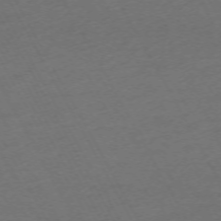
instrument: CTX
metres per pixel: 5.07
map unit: Hpe
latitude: -71.0675
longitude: 16.0850
